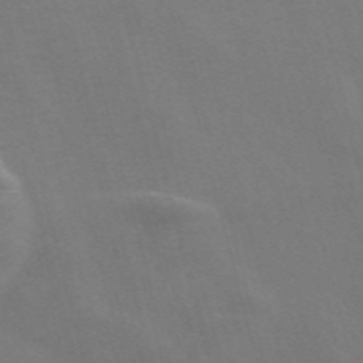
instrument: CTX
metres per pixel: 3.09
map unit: Nve
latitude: -57.7666
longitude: 65.5021
